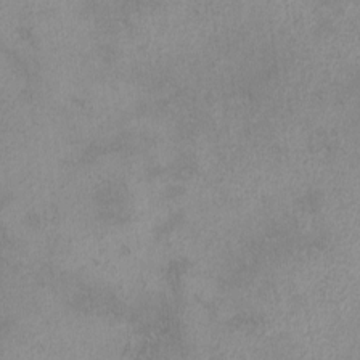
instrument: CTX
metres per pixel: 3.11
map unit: lHvf
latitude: -13.1431
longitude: -101.5749
